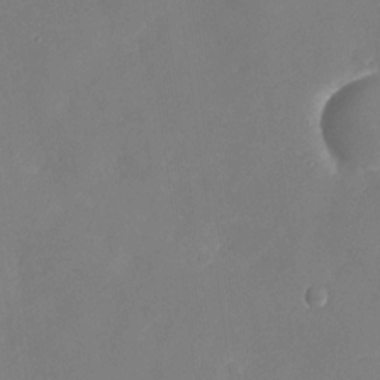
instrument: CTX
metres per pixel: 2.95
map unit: Nhu
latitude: -28.5763
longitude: -65.8961
